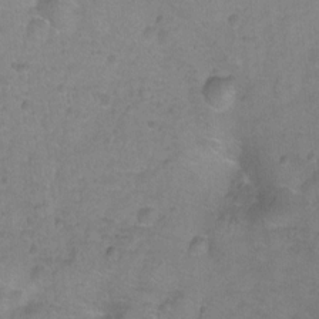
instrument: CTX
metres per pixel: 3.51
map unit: Ht
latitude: -9.4265
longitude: -36.4412
